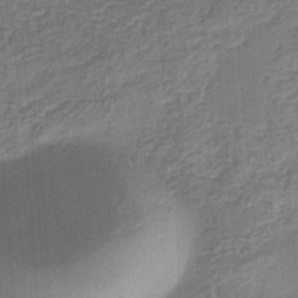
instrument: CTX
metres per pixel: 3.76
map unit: eHb
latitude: -35.2187
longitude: 79.4454
